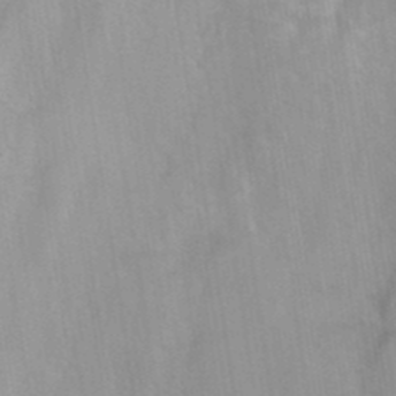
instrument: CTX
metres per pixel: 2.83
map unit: Hto
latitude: 38.9891
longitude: -42.0633
